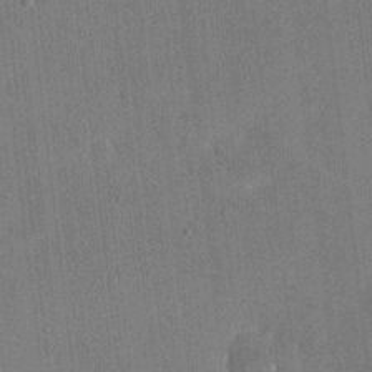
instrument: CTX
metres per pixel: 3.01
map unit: eHh
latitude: 19.3670
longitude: -68.1200
